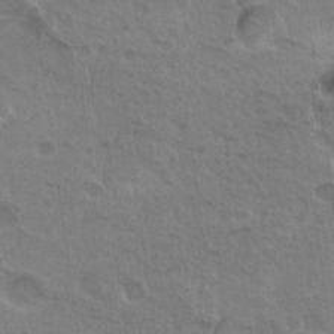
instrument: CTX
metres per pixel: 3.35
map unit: Hto
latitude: 25.2537
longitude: -38.6679
